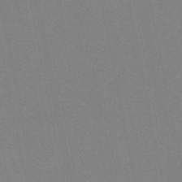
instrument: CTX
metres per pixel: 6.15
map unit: lHb
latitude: -42.0849
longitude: 67.2943
